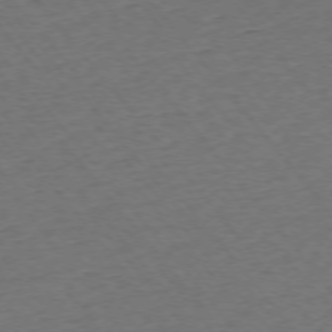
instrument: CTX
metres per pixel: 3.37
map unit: Ap
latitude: -75.5211
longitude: -84.0633
